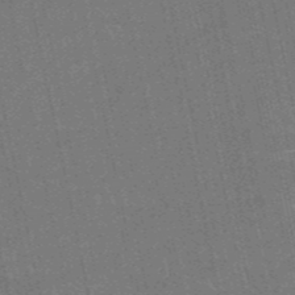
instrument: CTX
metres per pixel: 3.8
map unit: HNb
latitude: -51.8800
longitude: -43.9717
